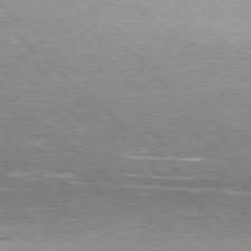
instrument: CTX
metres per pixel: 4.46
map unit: Hpe
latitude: 78.3468
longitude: -139.6883
